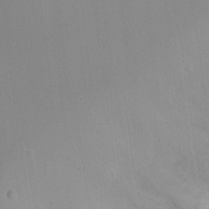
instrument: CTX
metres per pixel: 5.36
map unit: Hto
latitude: -11.5777
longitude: -38.1011
